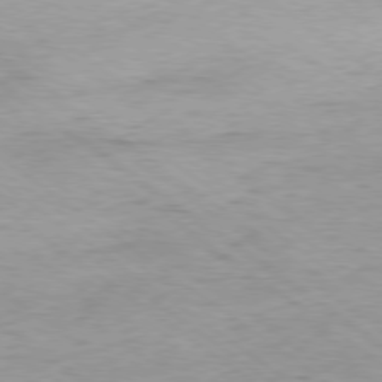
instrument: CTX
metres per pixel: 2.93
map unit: Hpe
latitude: -79.1620
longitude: 9.1431
